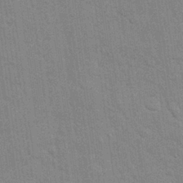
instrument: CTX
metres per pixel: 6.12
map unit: Nhu
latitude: 27.2159
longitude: -64.0822
